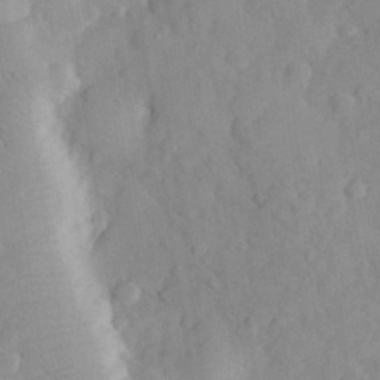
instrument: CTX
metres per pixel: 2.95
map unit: eHh
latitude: 30.1200
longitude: -73.4616
